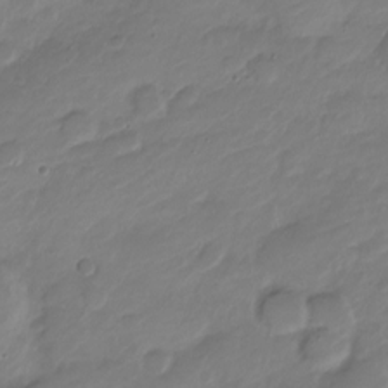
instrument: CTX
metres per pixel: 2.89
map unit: Nve
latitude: -17.8612
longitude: 106.5574
